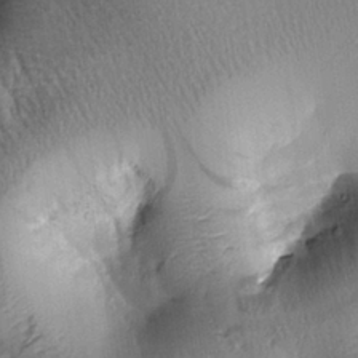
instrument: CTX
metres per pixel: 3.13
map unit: Htu
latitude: 0.3278
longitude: 173.2943
